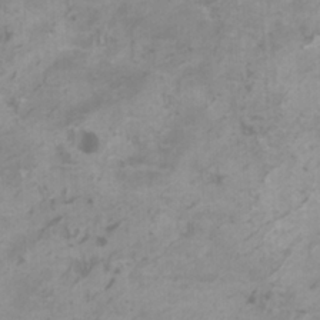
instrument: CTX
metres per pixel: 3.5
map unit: HNhu
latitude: 1.9906
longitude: -2.3467
